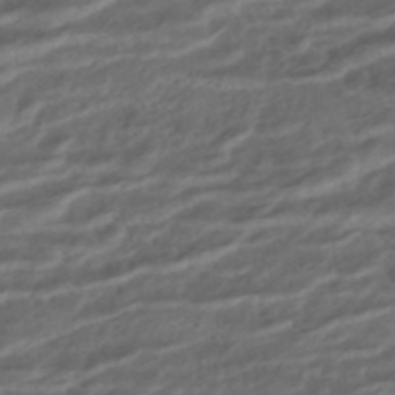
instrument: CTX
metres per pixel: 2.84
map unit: ANa
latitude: -44.9353
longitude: 105.3887
